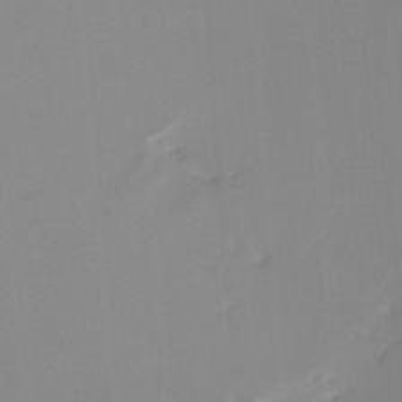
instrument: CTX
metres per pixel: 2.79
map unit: Ht
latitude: -13.5966
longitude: -51.0269
